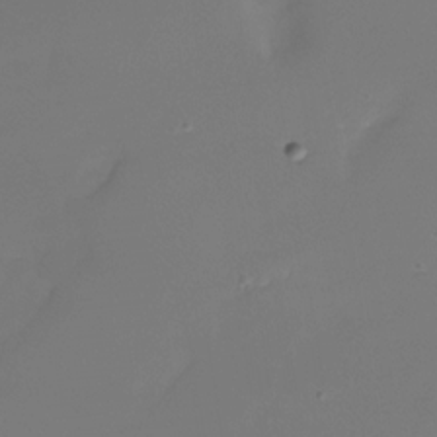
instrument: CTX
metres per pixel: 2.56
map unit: Nhu
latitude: -29.2943
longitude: -64.0255
